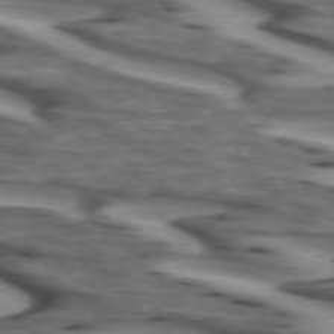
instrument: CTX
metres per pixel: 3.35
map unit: lApd
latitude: 73.2159
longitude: -57.5749
